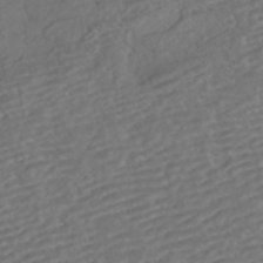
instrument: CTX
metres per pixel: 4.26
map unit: HNhu
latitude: -42.7085
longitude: 105.1053
